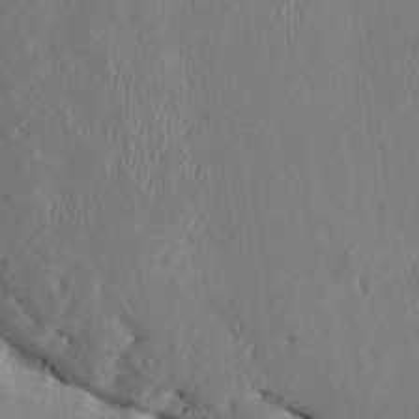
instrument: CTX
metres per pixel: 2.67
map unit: HNhu
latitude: 3.8205
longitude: -4.4223
